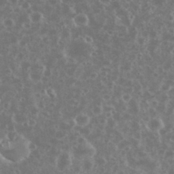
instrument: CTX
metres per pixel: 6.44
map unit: eHh
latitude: 34.5168
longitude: -60.7813
